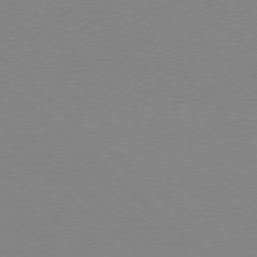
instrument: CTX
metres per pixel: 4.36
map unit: Ap
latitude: -78.0472
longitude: -91.0081
